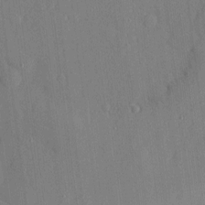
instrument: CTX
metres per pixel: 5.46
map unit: eHh
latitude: 5.0836
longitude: -72.6302
